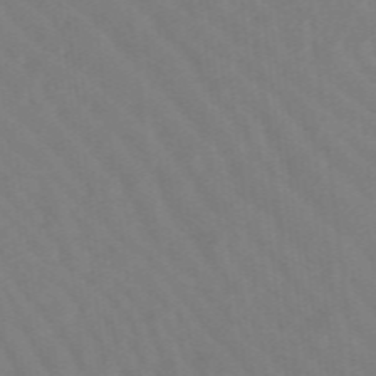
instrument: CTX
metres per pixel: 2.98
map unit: lHb
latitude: -48.5196
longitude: 83.7666
